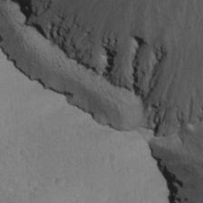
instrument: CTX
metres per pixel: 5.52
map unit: Ave
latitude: -10.3117
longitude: -120.5168
